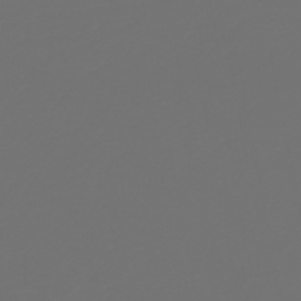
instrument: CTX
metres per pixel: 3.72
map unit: HNb
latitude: -47.3887
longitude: 56.4818
